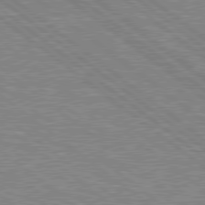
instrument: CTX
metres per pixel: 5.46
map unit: Hpe
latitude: 78.8191
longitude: -156.5167
